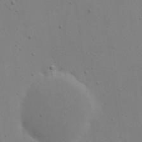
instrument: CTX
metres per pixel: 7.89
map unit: eHh
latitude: 18.7813
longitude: -72.1200
